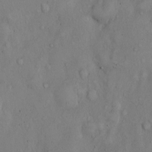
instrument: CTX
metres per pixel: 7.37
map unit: Hto
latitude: 10.0633
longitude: -57.6127
